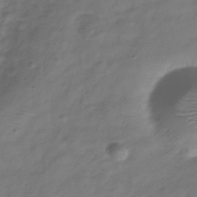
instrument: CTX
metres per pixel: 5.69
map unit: Hve
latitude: -32.4062
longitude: 91.0487
